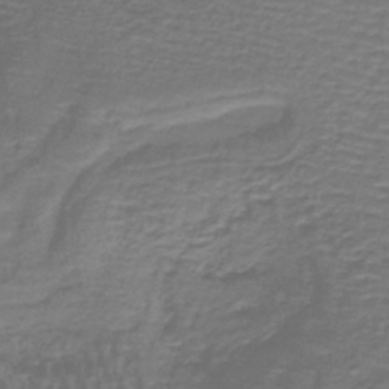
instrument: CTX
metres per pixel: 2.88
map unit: lHb
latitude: -41.0297
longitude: 58.2928
